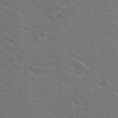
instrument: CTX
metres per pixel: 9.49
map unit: Nhu
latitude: 17.5182
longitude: -31.0837
